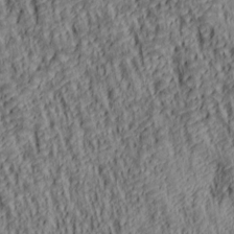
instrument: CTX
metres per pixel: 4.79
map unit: lAa
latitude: 5.3859
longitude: -114.9135
